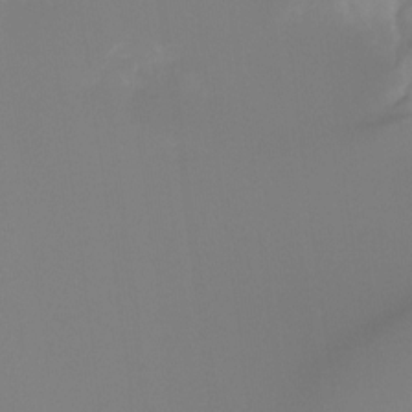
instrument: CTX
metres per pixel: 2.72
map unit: Ht
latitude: -15.8801
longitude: -48.3845
